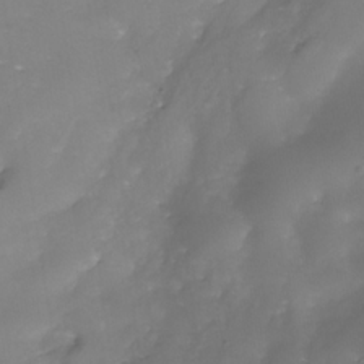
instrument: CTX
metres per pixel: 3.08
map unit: Nhe
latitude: -35.8989
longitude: -86.8380
